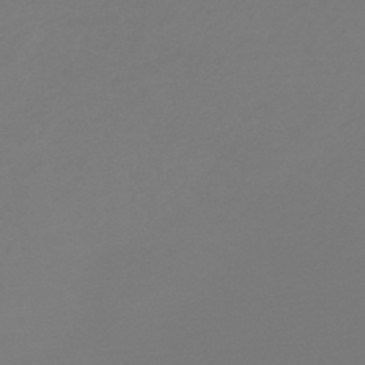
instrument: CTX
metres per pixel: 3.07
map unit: HNb
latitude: -45.2943
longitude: -46.2334
